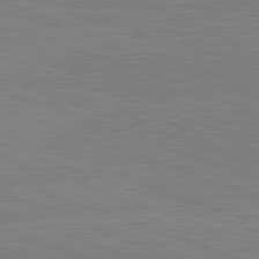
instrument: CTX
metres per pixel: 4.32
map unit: lApd
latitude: 82.1766
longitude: -158.9703
